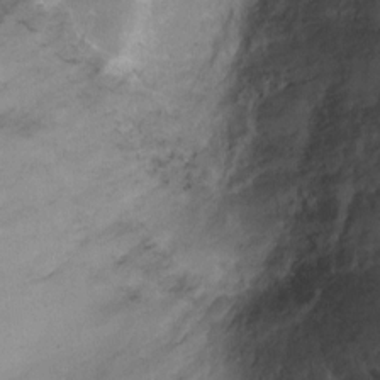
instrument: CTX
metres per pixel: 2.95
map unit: Ht
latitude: 1.7071
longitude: -33.0647
